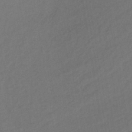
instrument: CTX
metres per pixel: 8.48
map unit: lHb
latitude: -39.5588
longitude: 69.1809
